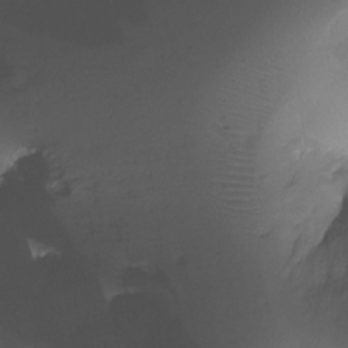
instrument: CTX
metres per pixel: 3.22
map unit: Ht
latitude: -18.5385
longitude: -44.0822
